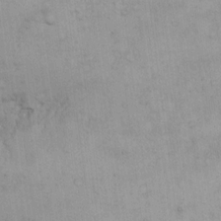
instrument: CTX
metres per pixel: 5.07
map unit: Hto
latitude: 13.7639
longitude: -61.2726
